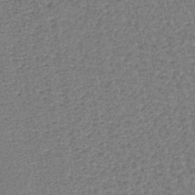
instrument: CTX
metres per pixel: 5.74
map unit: lHb
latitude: -40.5763
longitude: 63.0297
